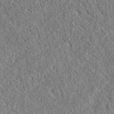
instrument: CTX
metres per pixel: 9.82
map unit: eAb
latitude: 35.7638
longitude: 111.9367
